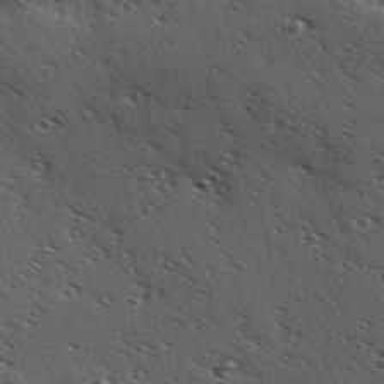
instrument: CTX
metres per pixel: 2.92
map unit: Hve
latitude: 23.9906
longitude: -96.6490
